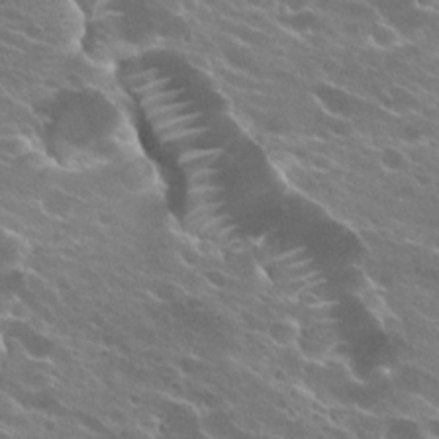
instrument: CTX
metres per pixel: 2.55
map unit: Hto
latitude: 24.5167
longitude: -37.5182
